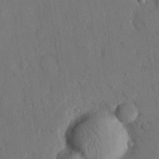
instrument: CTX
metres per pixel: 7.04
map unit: eHh
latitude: 27.1592
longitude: -80.1389
